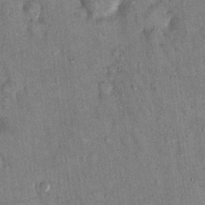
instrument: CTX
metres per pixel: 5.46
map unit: Hto
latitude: 13.6316
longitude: -59.0270
